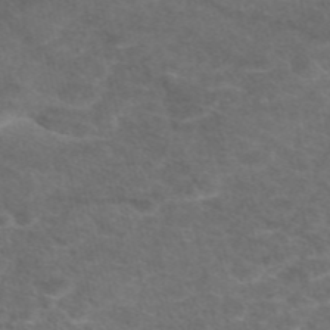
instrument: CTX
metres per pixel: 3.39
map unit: eAb
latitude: 47.7450
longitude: 112.7841
